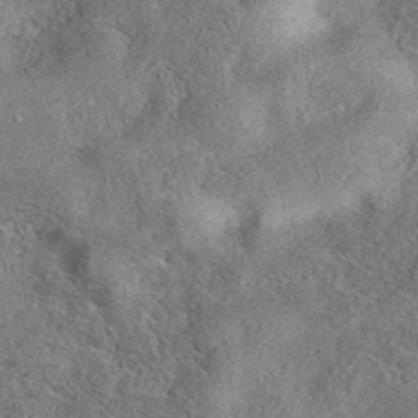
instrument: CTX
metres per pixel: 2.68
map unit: eAb
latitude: 37.2915
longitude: 112.9542
